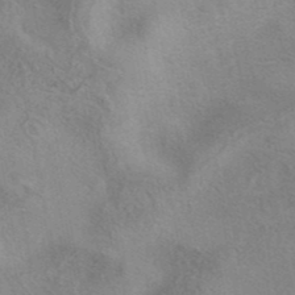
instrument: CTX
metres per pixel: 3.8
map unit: eAb
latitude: 41.1781
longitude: 103.1242
